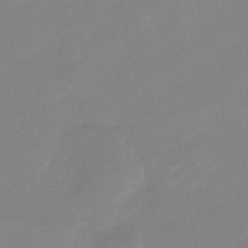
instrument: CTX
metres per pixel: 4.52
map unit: eHb
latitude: -44.7841
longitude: 85.7288
